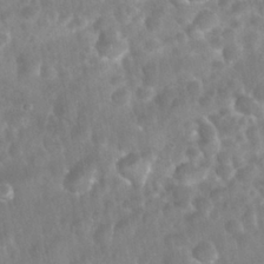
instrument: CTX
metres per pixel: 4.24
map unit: Nhu
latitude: 28.2144
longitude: -65.1214
